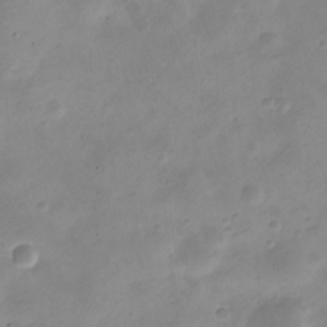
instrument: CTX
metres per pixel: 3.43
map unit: Nve
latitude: -23.6155
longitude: 105.8233
